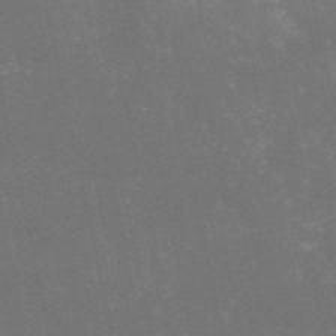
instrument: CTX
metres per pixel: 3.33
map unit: HNb
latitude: -52.1794
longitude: -40.2900
